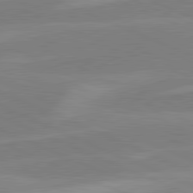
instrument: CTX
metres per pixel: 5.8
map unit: lApd
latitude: 81.4237
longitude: 124.7463
